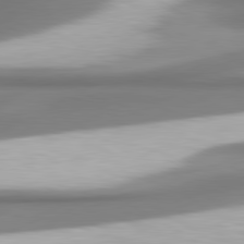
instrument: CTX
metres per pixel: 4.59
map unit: lApd
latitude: 80.5168
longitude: 178.9352
